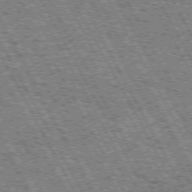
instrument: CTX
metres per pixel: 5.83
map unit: Hpe
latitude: 72.1200
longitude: -124.7624
